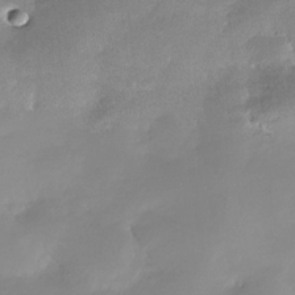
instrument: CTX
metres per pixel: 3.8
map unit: Nhe
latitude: -32.1606
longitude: -117.8206
